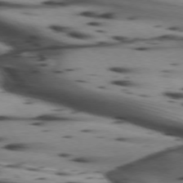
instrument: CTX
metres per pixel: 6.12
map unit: lApd
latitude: 74.5357
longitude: -64.0444
